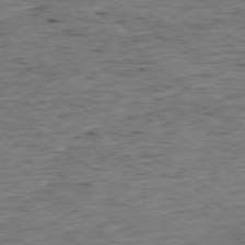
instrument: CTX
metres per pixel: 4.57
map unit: Ap
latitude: -78.4818
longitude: -90.4034
